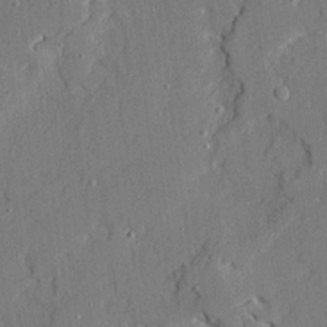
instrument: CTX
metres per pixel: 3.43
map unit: Ave
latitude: 21.3860
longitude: -128.8380
